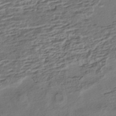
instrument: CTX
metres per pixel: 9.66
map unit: HNhu
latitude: -42.8785
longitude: 105.4265
